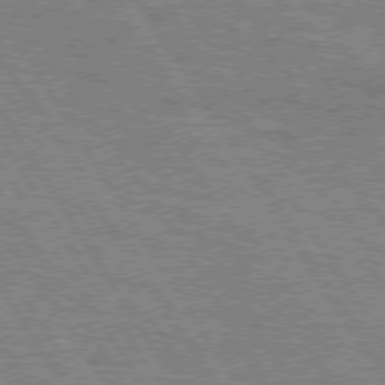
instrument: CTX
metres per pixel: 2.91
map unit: Hpe
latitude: 75.0081
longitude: -154.9136
